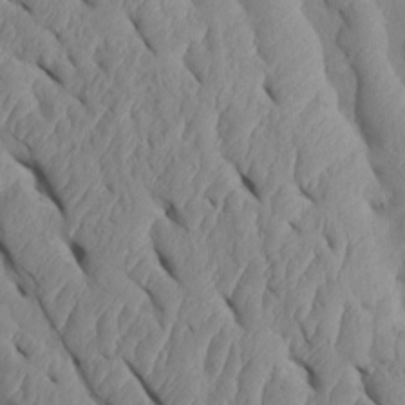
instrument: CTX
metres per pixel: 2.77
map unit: Htu
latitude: 1.9528
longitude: 148.2740
